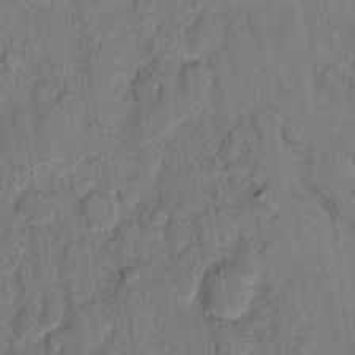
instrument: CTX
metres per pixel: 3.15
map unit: eHh
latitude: 8.7813
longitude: -66.2522
